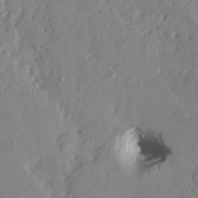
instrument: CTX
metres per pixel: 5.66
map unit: Htu
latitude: -8.1228
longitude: 177.8045
